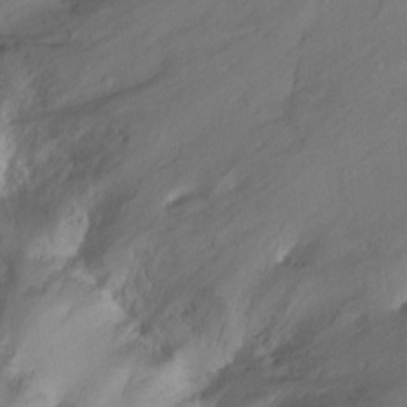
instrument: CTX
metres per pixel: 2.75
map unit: Ht
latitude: -0.2173
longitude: -35.5371
